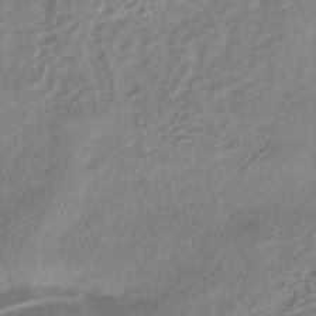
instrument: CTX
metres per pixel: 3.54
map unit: HNhu
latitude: -41.8611
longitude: 90.8408
